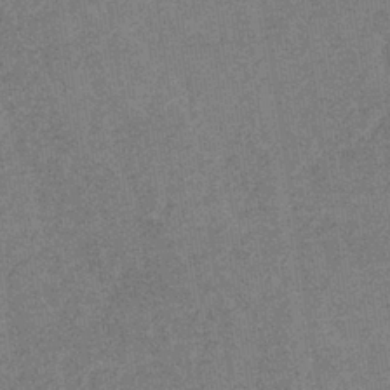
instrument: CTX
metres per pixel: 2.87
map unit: eHb
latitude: -36.3306
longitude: 78.5762
